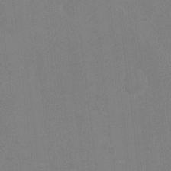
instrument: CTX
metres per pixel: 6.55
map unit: Ht
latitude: -3.4265
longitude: -20.0444
